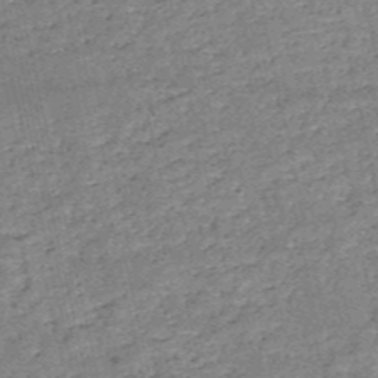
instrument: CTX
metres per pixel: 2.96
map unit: HNb
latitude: -53.0675
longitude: -40.6301
